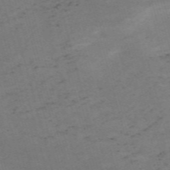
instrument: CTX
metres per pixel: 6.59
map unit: Nve
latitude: -59.4076
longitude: 57.0675
